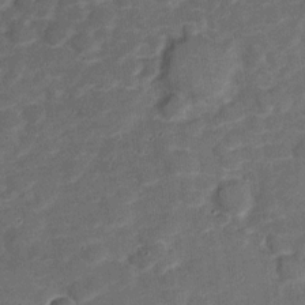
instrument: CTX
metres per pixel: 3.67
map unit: Nve
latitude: -20.8408
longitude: 103.8611
